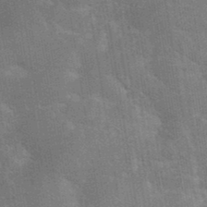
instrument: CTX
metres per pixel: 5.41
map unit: eHh
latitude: 36.5168
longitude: -66.6679
